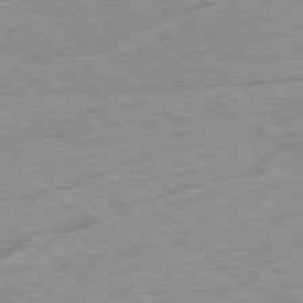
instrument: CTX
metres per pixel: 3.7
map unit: Ap
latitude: -80.3873
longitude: -72.4412
